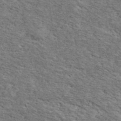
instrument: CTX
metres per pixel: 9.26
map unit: Ave
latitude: 41.0458
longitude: -110.1389
